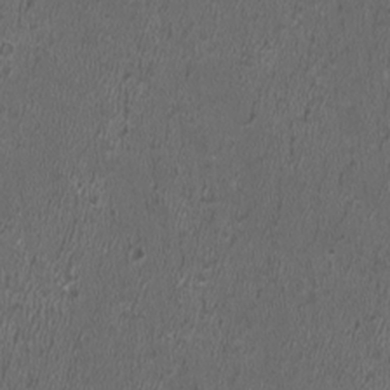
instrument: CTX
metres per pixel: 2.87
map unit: HNhu
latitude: 0.7624
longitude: -0.5923
